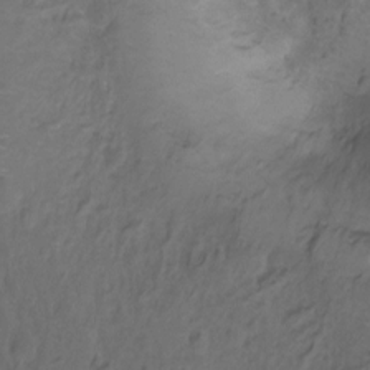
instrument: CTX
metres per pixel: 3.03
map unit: Hto
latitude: -11.6722
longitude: -38.8569
